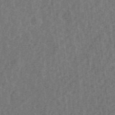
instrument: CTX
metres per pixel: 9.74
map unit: eHb
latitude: -44.2551
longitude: 88.9352
